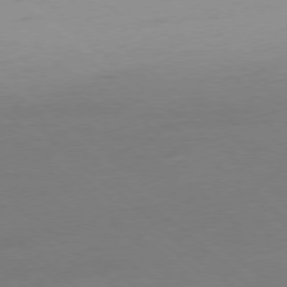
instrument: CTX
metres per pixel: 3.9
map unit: Ap
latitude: -78.3495
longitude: -57.3103
